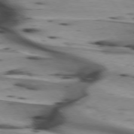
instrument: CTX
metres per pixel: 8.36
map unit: lApd
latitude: 75.4804
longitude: -64.8002
